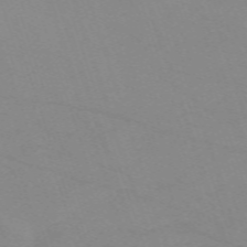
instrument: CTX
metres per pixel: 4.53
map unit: eHh
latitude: -64.6141
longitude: 52.5951
